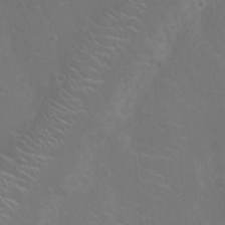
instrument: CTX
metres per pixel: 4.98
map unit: Ht
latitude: -5.4265
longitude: -19.1592
